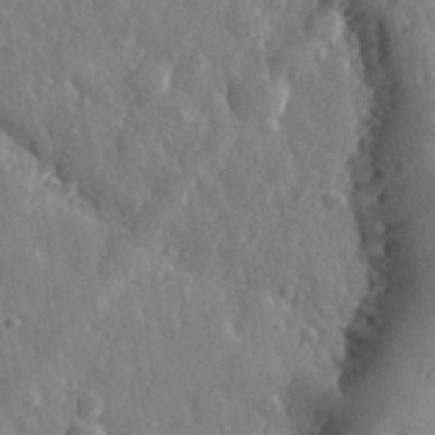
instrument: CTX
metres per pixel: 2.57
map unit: eHh
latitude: 32.4412
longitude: -80.1578
